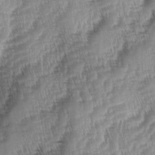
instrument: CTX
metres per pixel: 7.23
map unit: lAa
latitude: -5.3698
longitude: -123.8016
